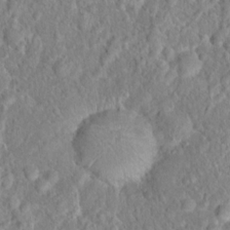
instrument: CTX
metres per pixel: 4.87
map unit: Hto
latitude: 16.3656
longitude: -41.4237
